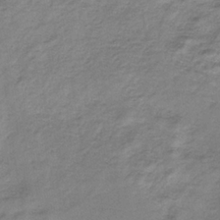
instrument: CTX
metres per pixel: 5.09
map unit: HNb
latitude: -33.8612
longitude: 56.5951
